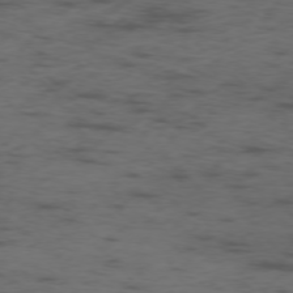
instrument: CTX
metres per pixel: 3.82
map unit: Ap
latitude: -76.4251
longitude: -82.5167
